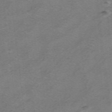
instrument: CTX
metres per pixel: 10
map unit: HNhu
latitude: -40.7463
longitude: 103.8233
